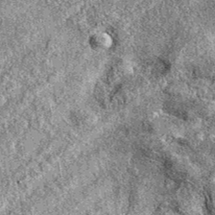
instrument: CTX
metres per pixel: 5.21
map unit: eAb
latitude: 37.5560
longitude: 110.8408
